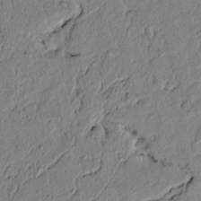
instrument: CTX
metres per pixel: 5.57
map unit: lAvf
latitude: 4.9892
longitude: 164.5763
